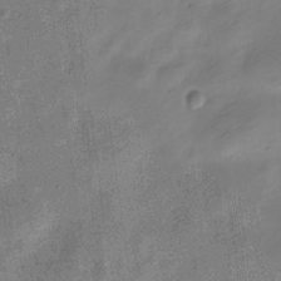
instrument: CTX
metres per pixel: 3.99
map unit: Nve
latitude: -23.7478
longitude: 106.6897
